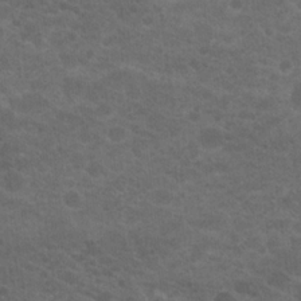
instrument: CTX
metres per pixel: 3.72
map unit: Hto
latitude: 19.9339
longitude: -37.9339
